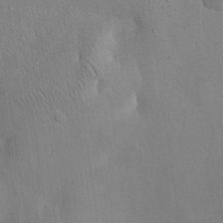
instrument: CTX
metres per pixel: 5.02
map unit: Nhu
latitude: 26.8191
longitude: -72.0255
